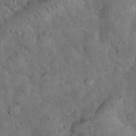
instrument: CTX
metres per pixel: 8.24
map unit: eHh
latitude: 34.6112
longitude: -68.0255
